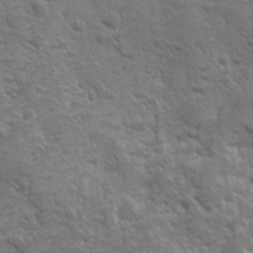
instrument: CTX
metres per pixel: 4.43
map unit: Ave
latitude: 10.4223
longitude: -103.8205
